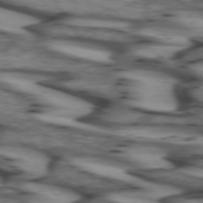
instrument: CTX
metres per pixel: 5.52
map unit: lApd
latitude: 73.0081
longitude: -57.1214
